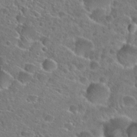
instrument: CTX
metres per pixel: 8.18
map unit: Hto
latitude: 24.9702
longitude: -46.2523
